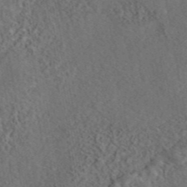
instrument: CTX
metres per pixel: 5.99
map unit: eAb
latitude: 43.7639
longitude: 115.9745
